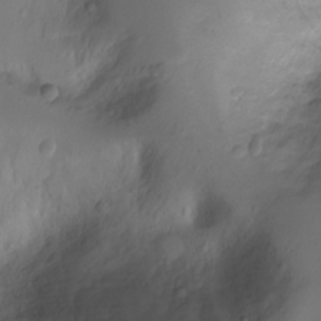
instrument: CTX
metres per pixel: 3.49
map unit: Ht
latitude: -3.8989
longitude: -29.1025
